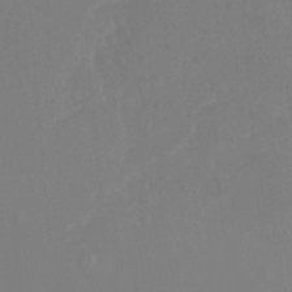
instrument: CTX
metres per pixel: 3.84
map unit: Ht
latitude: -14.0850
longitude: -56.8757
